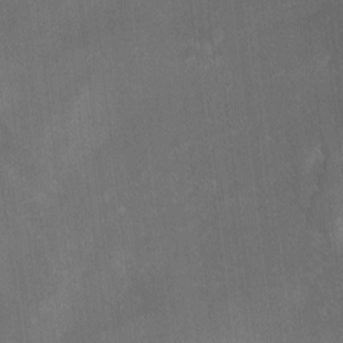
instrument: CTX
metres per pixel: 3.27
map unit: Ht
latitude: 0.5923
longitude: -37.0648
